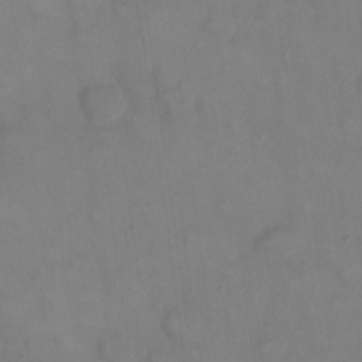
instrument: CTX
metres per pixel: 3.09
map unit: eHh
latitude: 22.5546
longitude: -62.7247
